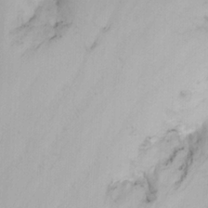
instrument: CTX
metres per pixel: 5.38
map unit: Nhu
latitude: -6.1794
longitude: -67.1403
